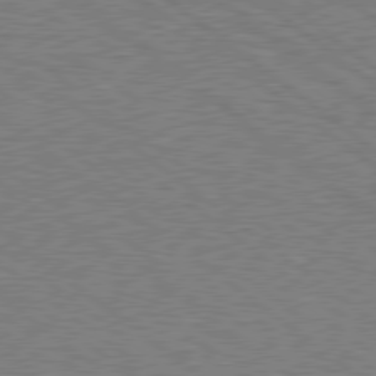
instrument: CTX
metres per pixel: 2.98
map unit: Hpe
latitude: 78.7247
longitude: -171.0080
